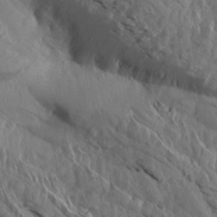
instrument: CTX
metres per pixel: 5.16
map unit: Aa
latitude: 14.7625
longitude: -142.3845
